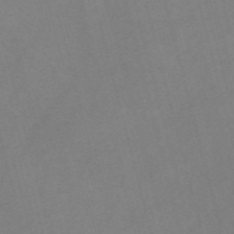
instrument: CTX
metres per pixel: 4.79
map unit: Nve
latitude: -57.7666
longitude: 64.2740
